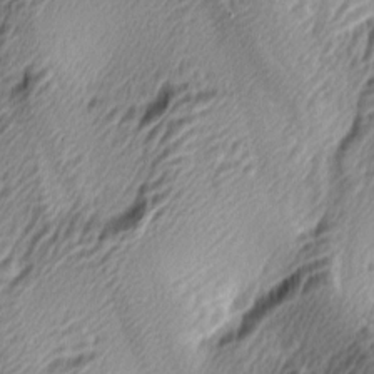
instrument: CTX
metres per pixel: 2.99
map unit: lAa
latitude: -5.2565
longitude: -123.1025
